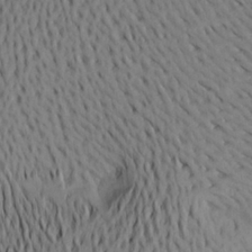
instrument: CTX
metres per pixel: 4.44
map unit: Aa
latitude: 21.8395
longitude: -146.2901
